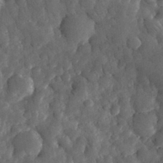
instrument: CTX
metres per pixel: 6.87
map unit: eHh
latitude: 31.1970
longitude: -69.5560
